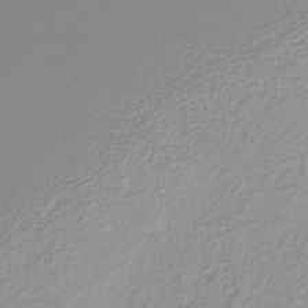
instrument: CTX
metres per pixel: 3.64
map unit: lHb
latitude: -38.9542
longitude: 71.5399
